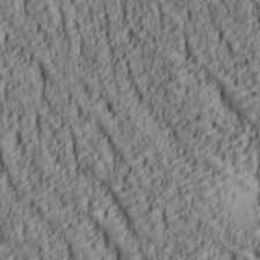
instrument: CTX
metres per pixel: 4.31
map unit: lAa
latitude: 6.7246
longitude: -116.1956
